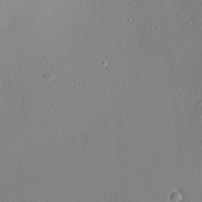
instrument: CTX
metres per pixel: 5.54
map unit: Nhu
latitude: 0.1955
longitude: -78.6113
